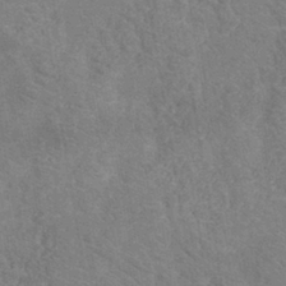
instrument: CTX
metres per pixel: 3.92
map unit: eHh
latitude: -40.3873
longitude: -29.6883
